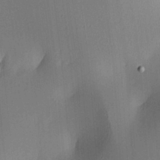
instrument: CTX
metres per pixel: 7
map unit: lAa
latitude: 4.5168
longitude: -111.9150
